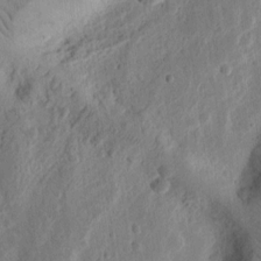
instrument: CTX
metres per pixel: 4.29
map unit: Ht
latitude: 11.2159
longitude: -75.0081
